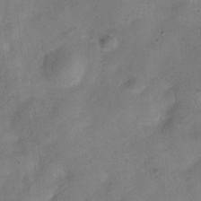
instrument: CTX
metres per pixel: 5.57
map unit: Hve
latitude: -31.9556
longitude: 94.6518
